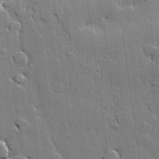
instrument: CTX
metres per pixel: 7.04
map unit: lHvf
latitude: 20.4412
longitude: 145.9367
